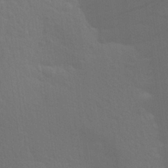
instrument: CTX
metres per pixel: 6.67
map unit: Aa
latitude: 25.9717
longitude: -145.5938
